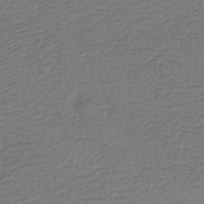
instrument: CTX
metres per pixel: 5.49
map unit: HNhu
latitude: -42.8974
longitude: 99.8233
